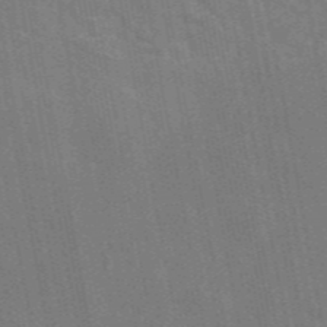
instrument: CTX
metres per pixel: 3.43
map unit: eAb
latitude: 46.3279
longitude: 121.9745
